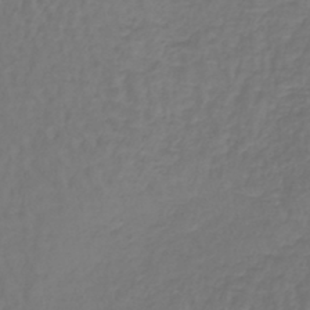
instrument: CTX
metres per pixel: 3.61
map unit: lHb
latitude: -42.8219
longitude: 65.1054
